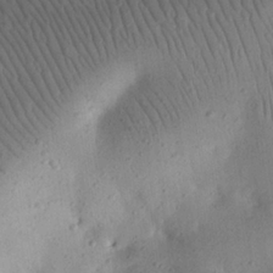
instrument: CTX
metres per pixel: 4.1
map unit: eHh
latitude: 24.0255
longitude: -67.8016
